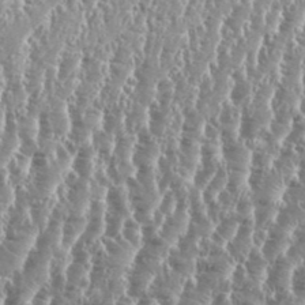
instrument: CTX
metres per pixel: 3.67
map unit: eHh
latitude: 34.8002
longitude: -135.1592
